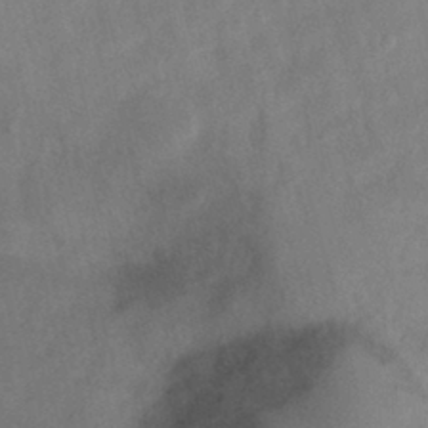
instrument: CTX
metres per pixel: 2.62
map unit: Ht
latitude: -1.1998
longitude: -33.1970
